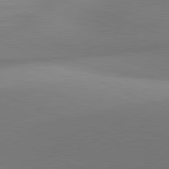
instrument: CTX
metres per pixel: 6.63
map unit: lApd
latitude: 81.4426
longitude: 142.1983
